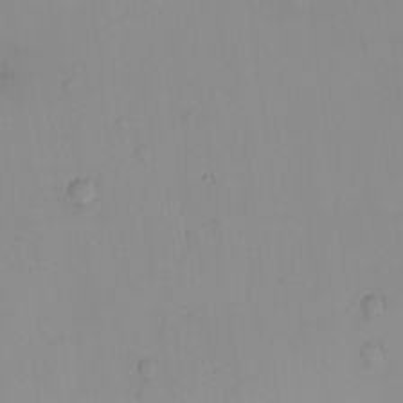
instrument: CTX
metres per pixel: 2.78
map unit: eHh
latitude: -9.6722
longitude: -66.3089
